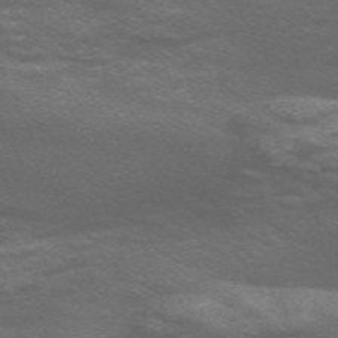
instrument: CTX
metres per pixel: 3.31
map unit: Nve
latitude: -58.8596
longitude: 66.3117
